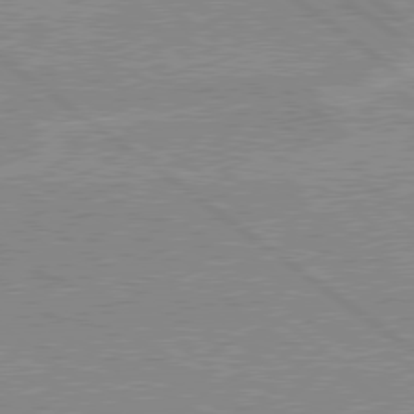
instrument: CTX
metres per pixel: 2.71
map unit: Hpe
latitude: 78.8191
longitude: -144.9136
